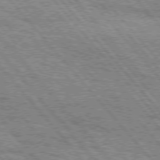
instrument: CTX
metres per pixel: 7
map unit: Hpe
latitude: 75.4426
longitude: -154.0444
